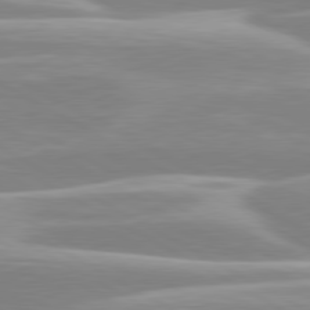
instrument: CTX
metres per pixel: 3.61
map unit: lApd
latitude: 80.3467
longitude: -129.1970
